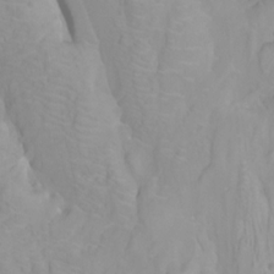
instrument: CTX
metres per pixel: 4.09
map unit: Htu
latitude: -5.2565
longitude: 138.2173
